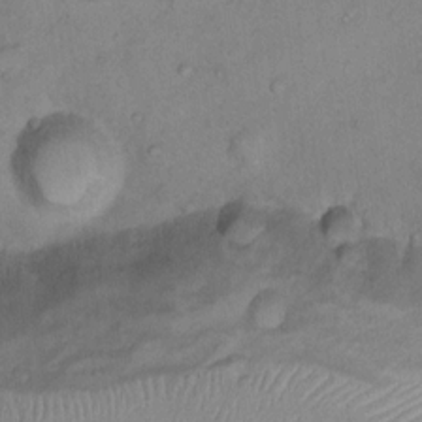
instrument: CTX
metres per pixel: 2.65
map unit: Nhu
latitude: 13.4993
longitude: -28.6679
